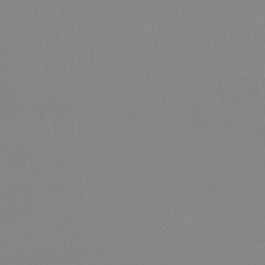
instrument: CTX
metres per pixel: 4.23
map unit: lHb
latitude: -48.9731
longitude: 67.7289
